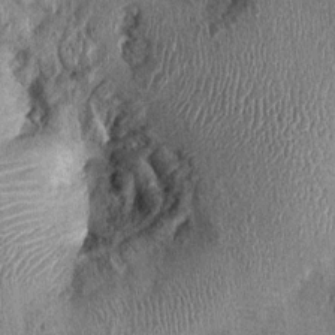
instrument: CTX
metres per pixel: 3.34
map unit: Nhu
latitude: 0.1200
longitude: -16.2144
